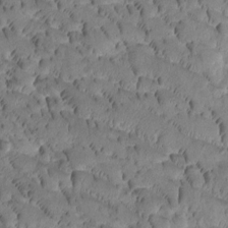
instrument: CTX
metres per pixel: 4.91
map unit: Htu
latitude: -3.4643
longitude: 171.8045
